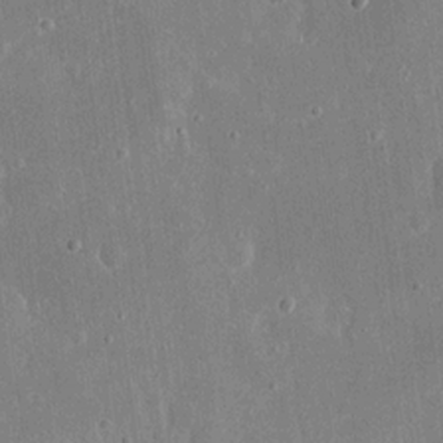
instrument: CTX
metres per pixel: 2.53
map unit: eHh
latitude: 16.3656
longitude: -71.1403
